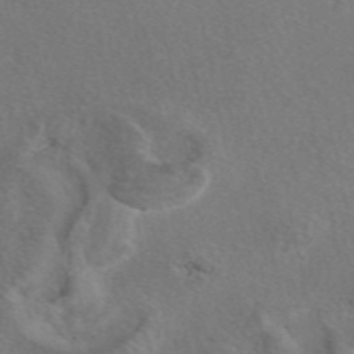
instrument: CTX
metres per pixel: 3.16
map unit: eAb
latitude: 47.3104
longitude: 113.9367
